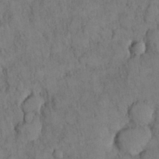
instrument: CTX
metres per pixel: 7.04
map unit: Nhu
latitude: 28.5734
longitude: -72.2334
